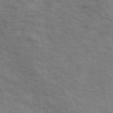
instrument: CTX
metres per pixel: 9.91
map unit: ANa
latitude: 42.6113
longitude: 17.5211
